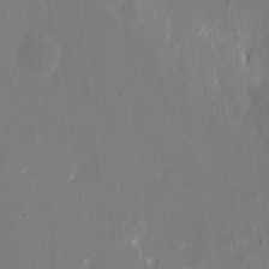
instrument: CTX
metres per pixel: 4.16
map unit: eHh
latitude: 10.2334
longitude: -69.1214
